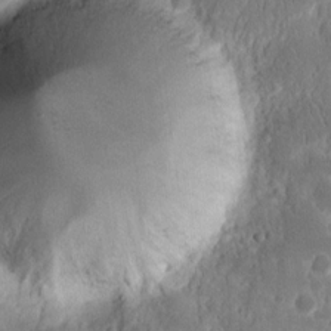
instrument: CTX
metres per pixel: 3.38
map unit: eHh
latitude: 14.9703
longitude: -72.6113
